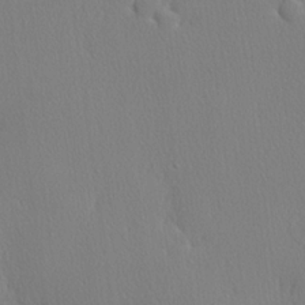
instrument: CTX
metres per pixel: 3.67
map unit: lHvf
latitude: 20.7813
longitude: 142.0472
